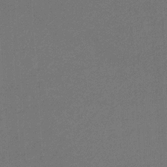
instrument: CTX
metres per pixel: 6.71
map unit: eHb
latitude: -32.2551
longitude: 69.4265
